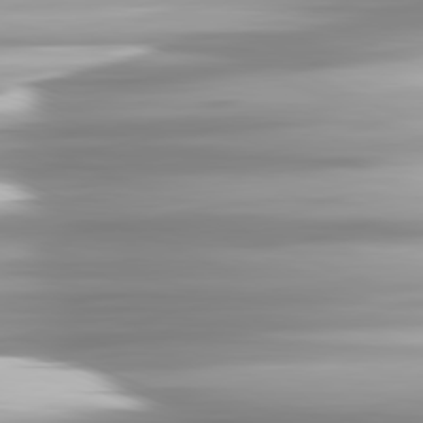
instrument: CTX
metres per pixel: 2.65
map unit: lApd
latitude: 81.6316
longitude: -139.9906
